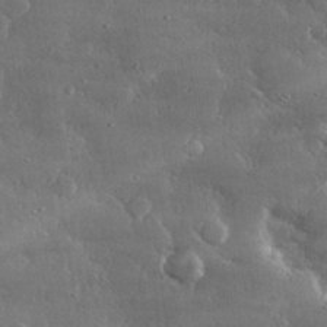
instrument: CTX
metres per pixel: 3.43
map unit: lHvf
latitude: 31.3104
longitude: -90.5735
